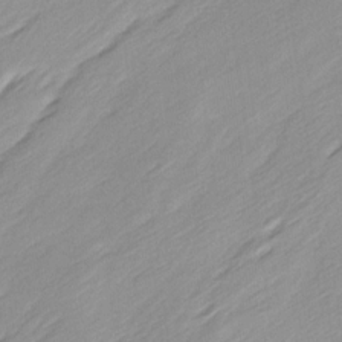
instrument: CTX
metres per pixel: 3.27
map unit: Ave
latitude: 15.6505
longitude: -136.4601
